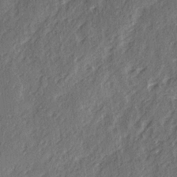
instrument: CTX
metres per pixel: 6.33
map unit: Ave
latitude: 15.2726
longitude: -104.1389
